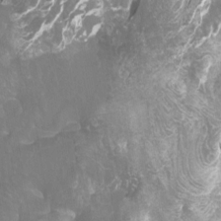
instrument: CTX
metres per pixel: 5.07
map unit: Htu
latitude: -6.8408
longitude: -48.8191
